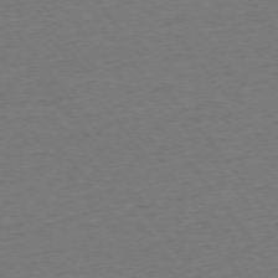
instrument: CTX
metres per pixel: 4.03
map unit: Ap
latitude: -75.0676
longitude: -84.4412
